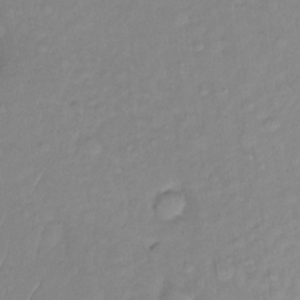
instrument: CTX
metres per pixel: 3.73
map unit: Ht
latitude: -13.6722
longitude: -58.4034
